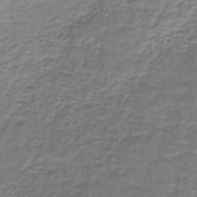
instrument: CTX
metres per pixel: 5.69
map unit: lHb
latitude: -41.8233
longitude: 58.2361
